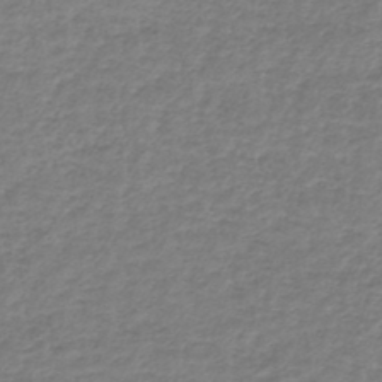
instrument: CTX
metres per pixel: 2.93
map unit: lHb
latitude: -41.8800
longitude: 70.5007
